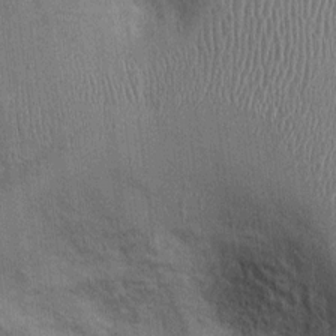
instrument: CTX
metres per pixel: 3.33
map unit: Ht
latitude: -2.1983
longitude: -14.2145
